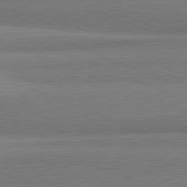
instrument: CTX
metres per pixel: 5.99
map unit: lApd
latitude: 81.8583
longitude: 164.5196
